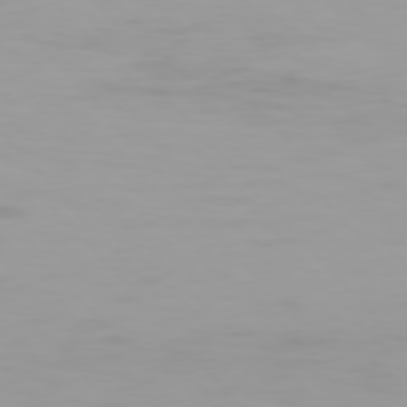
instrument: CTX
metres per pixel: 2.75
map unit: Hpe
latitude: 76.2144
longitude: -142.1389
